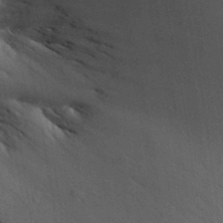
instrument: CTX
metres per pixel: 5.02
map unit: Aa
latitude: 31.8395
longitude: -145.6316
